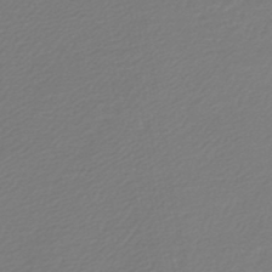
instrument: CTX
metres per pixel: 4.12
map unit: lHb
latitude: -45.7667
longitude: 60.2173
